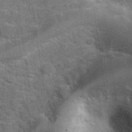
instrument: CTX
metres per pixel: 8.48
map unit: Hve
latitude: 31.9339
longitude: 152.0094
